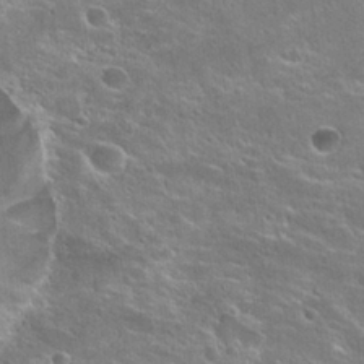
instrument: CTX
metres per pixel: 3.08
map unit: Hto
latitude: 25.4426
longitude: -45.2915
